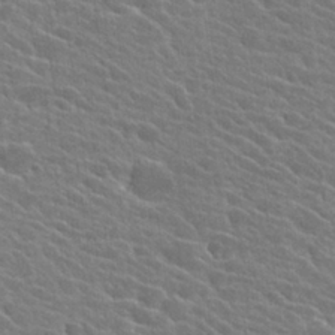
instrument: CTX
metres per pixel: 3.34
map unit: Hto
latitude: 25.0647
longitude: -40.8757
